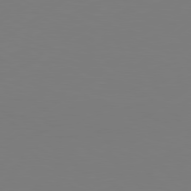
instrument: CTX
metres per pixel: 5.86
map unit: Hpe
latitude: 78.7247
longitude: -128.7057
